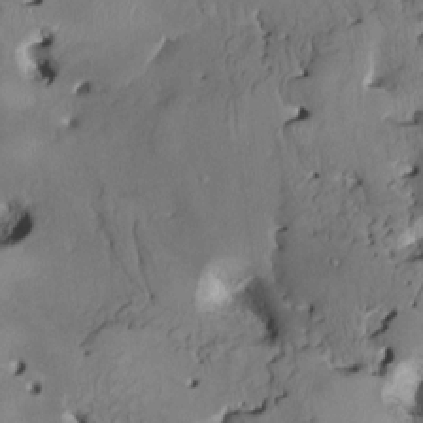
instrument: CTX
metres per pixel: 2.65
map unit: HNhu
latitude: 4.1767
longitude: -5.1970
